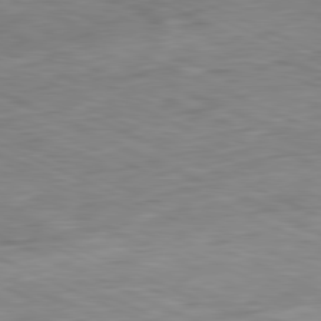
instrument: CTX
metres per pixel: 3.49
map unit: Ap
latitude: -81.5588
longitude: -83.8583
